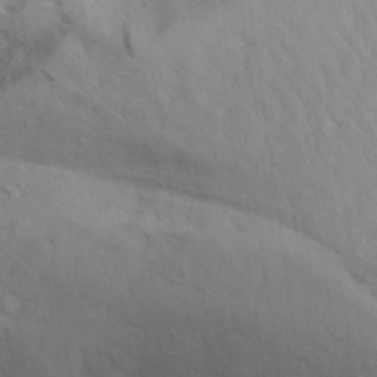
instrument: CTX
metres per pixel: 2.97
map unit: Aa
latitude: 29.0269
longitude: -132.5924
